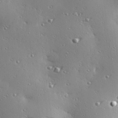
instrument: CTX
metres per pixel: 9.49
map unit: Hve
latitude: 28.1767
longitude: -91.8961
